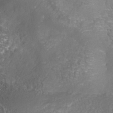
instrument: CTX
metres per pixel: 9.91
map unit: Nhu
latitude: -41.0108
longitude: -85.1403
